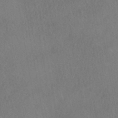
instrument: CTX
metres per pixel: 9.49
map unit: HNhu
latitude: -40.2739
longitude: 102.2740
